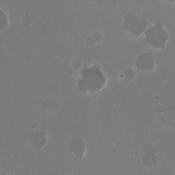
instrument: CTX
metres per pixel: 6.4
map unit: HNhu
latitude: -2.4440
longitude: -3.8394
